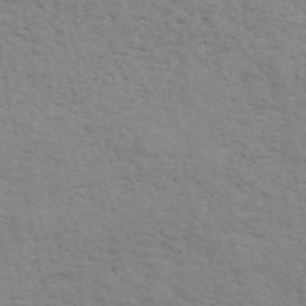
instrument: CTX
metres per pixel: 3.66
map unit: ANa
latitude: 49.1025
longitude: -73.9906
